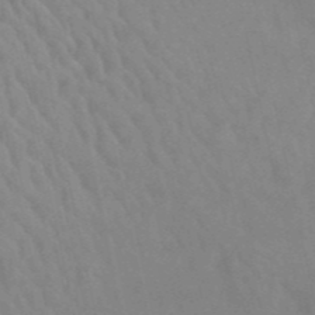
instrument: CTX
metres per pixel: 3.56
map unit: HNb
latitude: -52.5573
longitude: -51.2537
